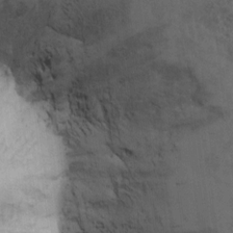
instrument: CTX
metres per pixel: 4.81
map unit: Ht
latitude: 9.5938
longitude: -39.4804
